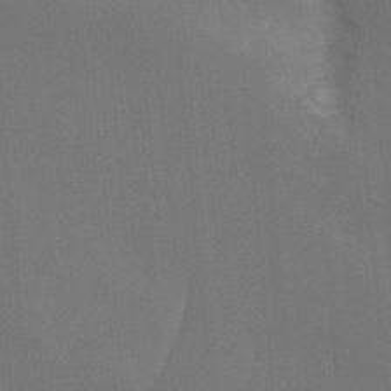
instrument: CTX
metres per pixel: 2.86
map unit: Hto
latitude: -8.4629
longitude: -48.1767
